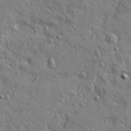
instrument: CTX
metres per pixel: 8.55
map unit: Ave
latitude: 22.1389
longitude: -131.2348
